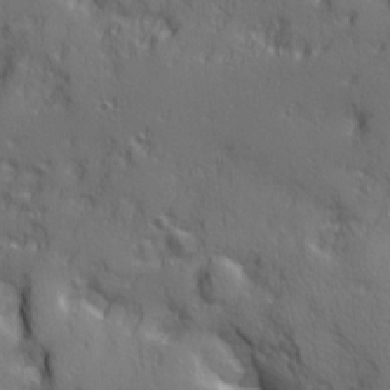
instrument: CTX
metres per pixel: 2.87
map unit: Ave
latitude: 11.9150
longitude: -101.7072
